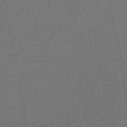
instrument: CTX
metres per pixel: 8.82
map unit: lHb
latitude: -42.9730
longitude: 68.2361
